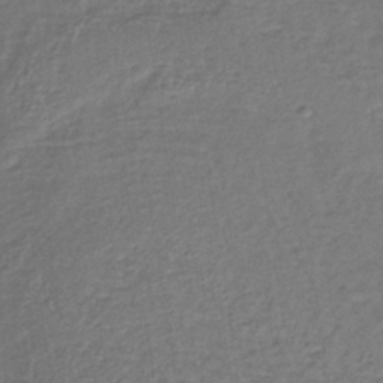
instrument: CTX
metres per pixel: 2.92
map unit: lHb
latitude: -39.0487
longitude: 61.8800
